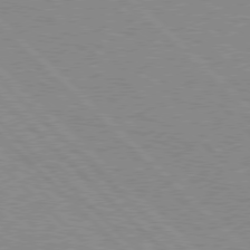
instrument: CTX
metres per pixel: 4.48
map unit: Hpe
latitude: 77.0836
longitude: -152.0444
